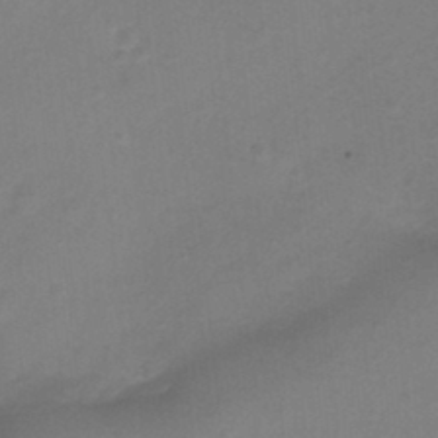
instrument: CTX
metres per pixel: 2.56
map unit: Ht
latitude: 3.6883
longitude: -29.3670
